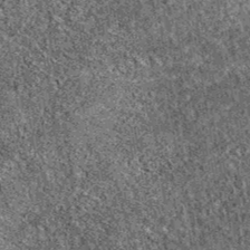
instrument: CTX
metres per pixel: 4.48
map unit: eAb
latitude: 38.3845
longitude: 111.1998
